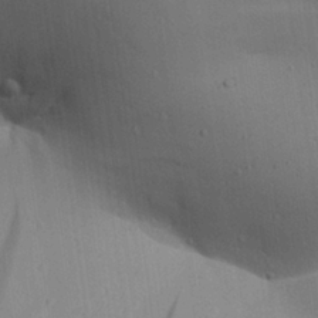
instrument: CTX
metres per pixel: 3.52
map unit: Aa
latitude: 27.1403
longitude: -130.0444
